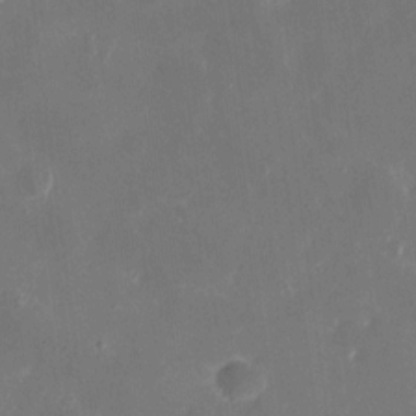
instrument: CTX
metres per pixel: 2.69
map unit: eHh
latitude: 9.8206
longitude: -69.1781
